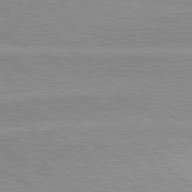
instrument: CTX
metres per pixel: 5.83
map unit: lApd
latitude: 80.2333
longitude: 171.1809
